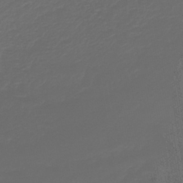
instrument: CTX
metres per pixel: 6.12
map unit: lHb
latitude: -43.5021
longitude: 60.8975
